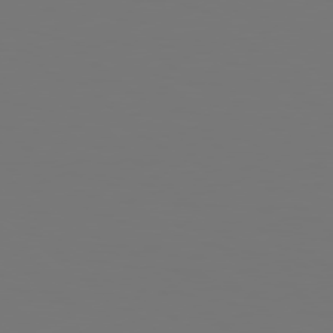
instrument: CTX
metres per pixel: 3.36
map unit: Hpe
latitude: 78.2901
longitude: -163.0270
